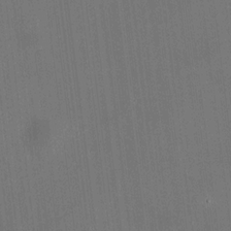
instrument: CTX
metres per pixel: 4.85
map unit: HNhu
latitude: 10.5924
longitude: 10.5574
